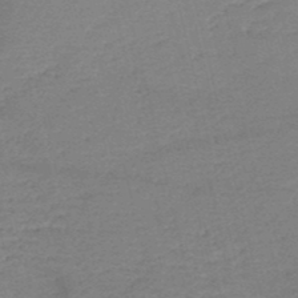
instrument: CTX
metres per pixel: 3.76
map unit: HNb
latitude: -49.5777
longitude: -42.3467
